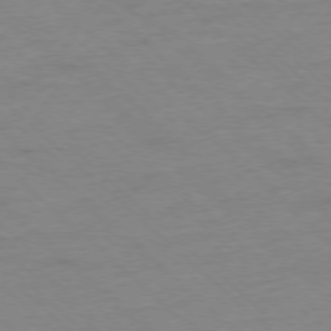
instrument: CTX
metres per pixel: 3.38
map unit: Ap
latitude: -77.5588
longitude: -84.5546
